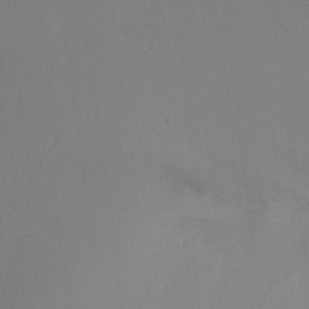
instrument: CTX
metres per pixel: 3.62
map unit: Ht
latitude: -16.5007
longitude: -46.5924
